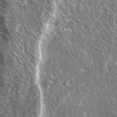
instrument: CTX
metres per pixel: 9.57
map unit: Ave
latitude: 37.2159
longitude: -110.4979
